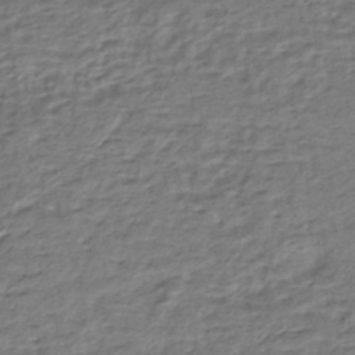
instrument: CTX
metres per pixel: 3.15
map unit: HNhu
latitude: -43.2753
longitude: 101.1431
